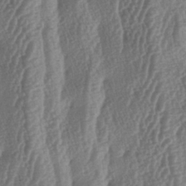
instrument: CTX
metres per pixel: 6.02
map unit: lAa
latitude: -6.1228
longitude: -129.8961
